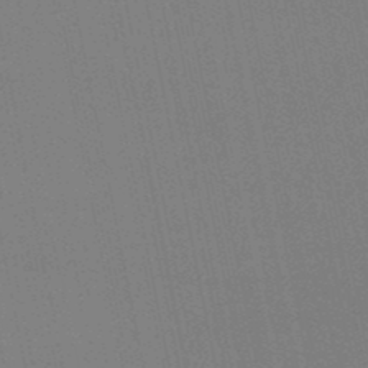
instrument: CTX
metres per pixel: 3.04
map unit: lHb
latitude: -48.3496
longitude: 69.0486
